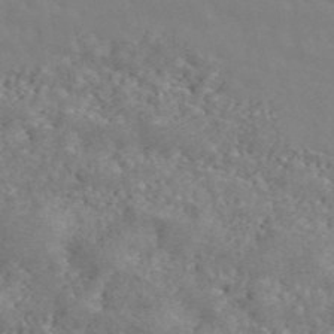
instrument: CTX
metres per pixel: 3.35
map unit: ANa
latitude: 45.6127
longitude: 27.7477
